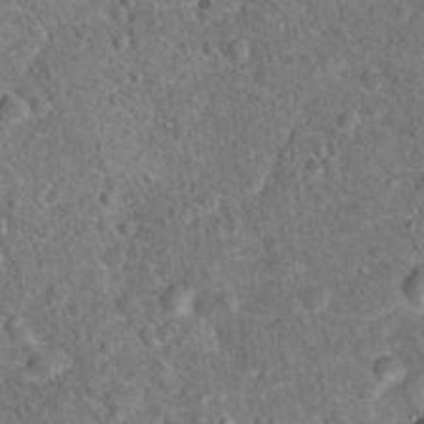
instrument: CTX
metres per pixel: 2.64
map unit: Hto
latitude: 18.1389
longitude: -42.7057
